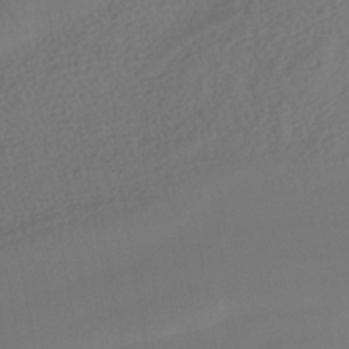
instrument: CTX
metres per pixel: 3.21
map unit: HNhu
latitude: -42.3306
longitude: 104.8030
